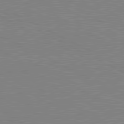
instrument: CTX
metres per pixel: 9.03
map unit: lApd
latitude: 80.8758
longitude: 150.5007
